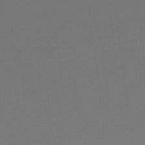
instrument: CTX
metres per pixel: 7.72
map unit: lHb
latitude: -47.8233
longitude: 65.7100
